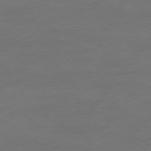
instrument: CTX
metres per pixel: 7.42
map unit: Ap
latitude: -79.4643
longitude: -88.4979
